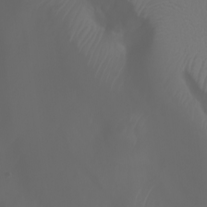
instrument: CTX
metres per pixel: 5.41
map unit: Htu
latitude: -0.9542
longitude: -75.4426
